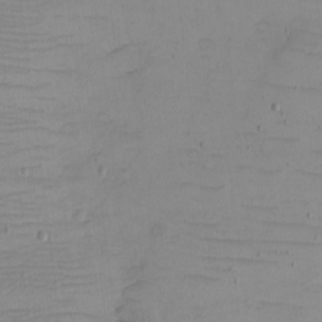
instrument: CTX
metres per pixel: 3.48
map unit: eHh
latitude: -5.3509
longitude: -81.1025
